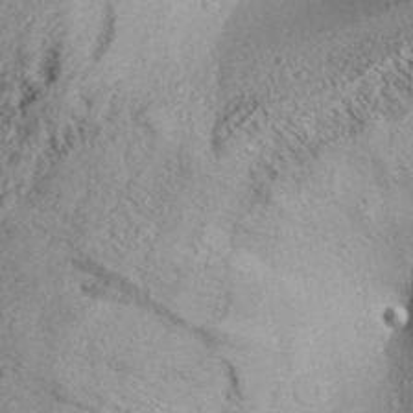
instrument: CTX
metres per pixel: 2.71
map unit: Aa
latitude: 31.8773
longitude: -134.5923
